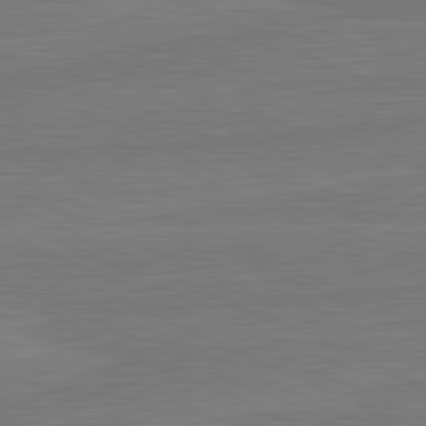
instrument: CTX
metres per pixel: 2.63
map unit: lApd
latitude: 81.8772
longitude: -177.3481
